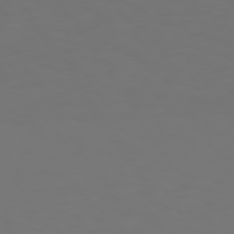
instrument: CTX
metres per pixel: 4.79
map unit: Hpe
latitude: 73.4994
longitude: -127.1403
